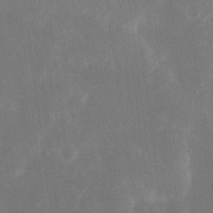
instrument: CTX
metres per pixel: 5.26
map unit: eHh
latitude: 19.1214
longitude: -70.8380
